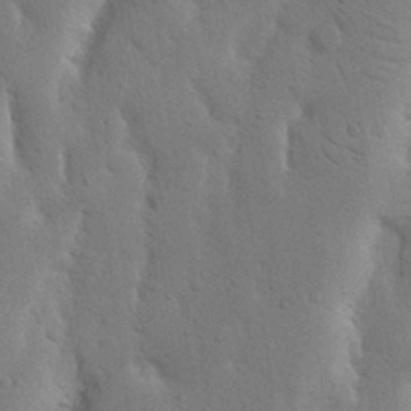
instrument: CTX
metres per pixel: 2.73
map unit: Nhu
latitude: 20.0444
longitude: -74.5735
